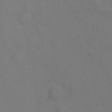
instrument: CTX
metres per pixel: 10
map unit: Hto
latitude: 0.3278
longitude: -33.9150
